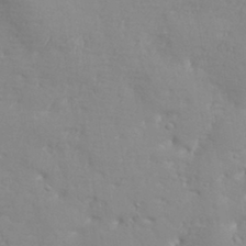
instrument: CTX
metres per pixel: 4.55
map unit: Aa
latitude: 33.6316
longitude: -144.0255
